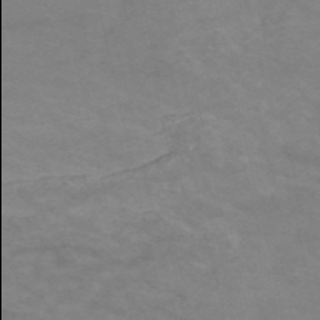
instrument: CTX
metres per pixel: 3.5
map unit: HNb
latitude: -53.2187
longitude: -45.9906
